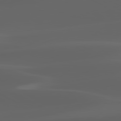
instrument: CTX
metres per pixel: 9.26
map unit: lApd
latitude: 80.1767
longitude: -94.3279
